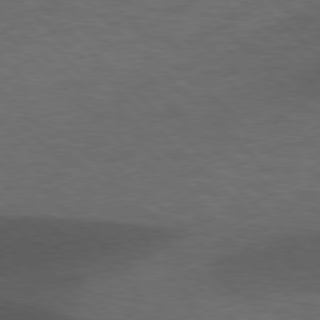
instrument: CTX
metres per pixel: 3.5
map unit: lApd
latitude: 77.0458
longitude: -60.4034
